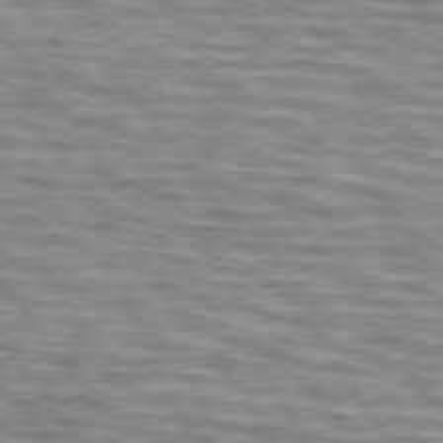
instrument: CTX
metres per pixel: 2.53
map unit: lApd
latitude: 74.2900
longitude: -59.0459
